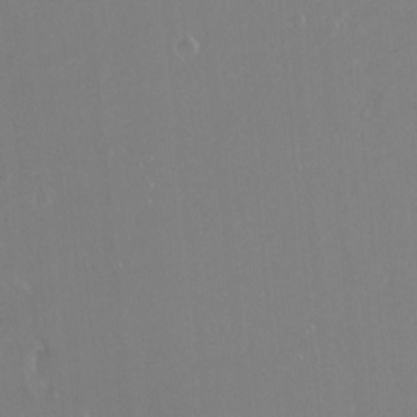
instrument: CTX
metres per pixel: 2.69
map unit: Ht
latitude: -7.3320
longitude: -37.5749
